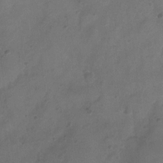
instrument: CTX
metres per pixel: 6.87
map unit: Ht
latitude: -11.6155
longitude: -20.9514
